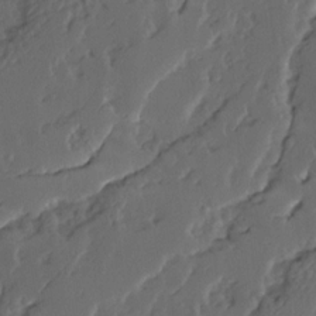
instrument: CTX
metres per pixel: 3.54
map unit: Ave
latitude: 14.1956
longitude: -136.2334
